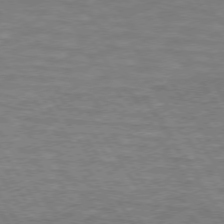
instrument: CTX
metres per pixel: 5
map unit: lApd
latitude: 73.8584
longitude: -62.6302
